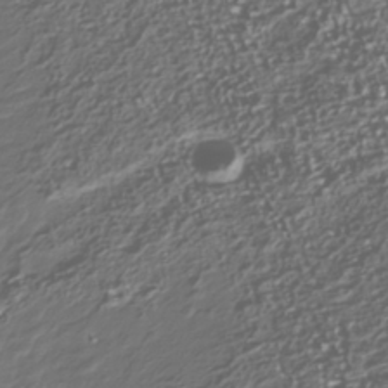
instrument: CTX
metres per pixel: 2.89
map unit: Nhu
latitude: -39.9745
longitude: -83.0080
